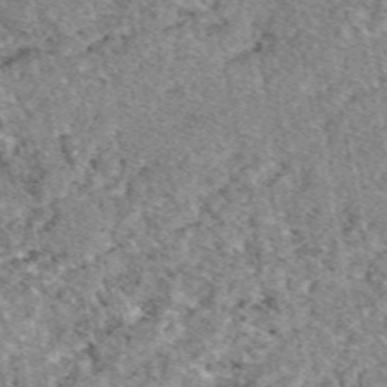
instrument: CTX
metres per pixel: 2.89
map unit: eAb
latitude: 48.7435
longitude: 111.6344
